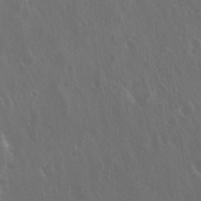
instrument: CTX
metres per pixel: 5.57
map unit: Hto
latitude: 19.6505
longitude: -56.9513
